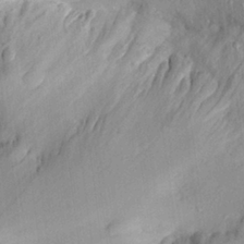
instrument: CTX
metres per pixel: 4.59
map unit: Aa
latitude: 28.6112
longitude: -132.7435
